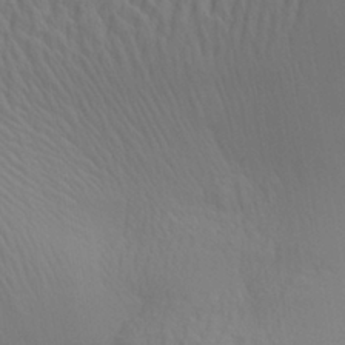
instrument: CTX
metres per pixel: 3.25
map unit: Aa
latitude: 28.8947
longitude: -136.5924
